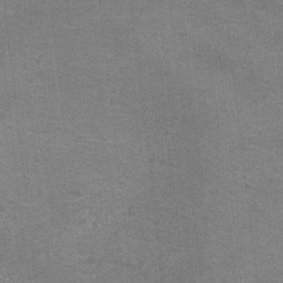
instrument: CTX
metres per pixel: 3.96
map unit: Hto
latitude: 17.5560
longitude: -38.9703
